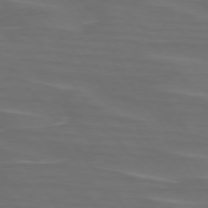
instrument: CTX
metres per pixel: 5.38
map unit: lApd
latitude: 75.3671
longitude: -79.8773
